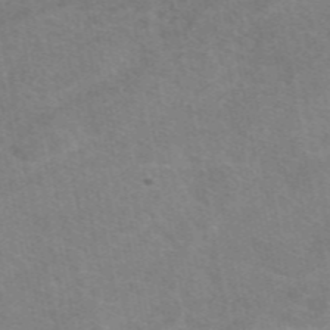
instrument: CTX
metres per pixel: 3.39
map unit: eAb
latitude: 49.6127
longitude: 120.7274
